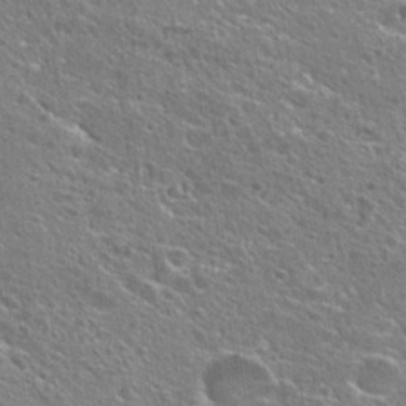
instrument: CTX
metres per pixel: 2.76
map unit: Hto
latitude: 25.4426
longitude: -44.5168
